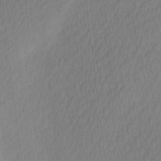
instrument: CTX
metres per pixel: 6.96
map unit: Ave
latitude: 12.5168
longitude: -107.0647
